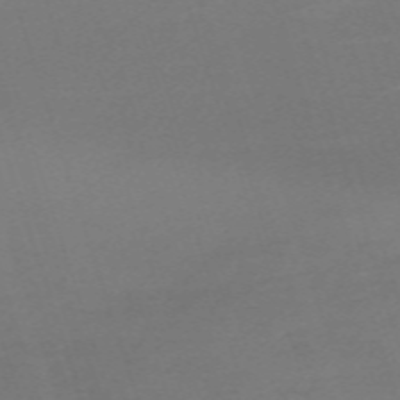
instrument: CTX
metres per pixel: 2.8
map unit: eHh
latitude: -62.5573
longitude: 51.6155
